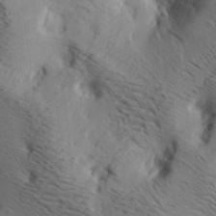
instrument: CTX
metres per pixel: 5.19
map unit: lAa
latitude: 19.1592
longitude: -140.2333
